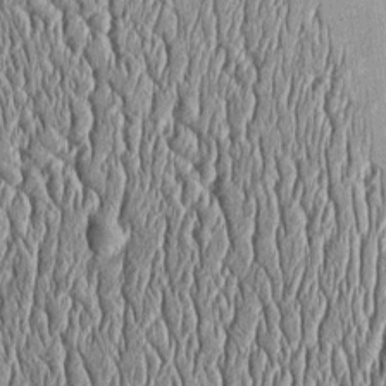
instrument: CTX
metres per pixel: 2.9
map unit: Htu
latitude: -4.1605
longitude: 157.8989
